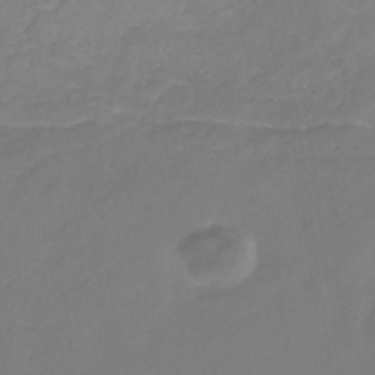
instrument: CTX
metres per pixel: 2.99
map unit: eHb
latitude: -30.4251
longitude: 64.5385
